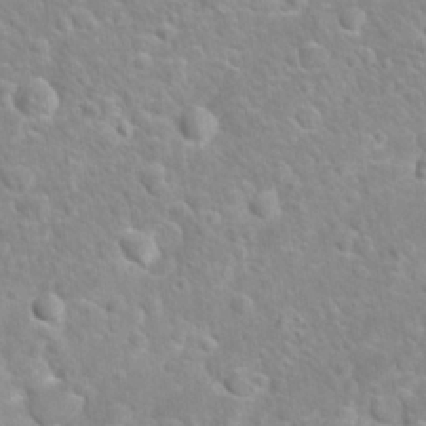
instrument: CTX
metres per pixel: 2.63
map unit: Nhu
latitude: 27.0459
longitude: -62.4979
